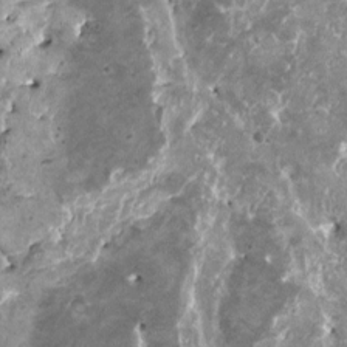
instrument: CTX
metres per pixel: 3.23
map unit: HNhu
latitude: 0.2144
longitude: 5.9367
